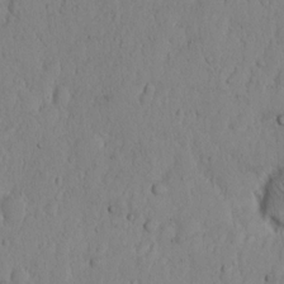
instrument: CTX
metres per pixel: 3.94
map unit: Hto
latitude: 11.4049
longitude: -57.5182
